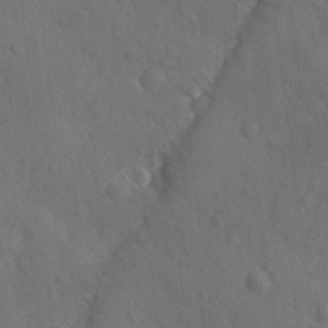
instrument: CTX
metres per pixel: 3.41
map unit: Ave
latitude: -9.8422
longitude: -119.2915
